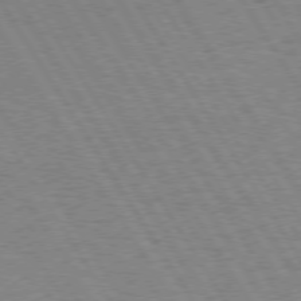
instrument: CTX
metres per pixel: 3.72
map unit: Hpe
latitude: 74.3656
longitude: -135.6883
